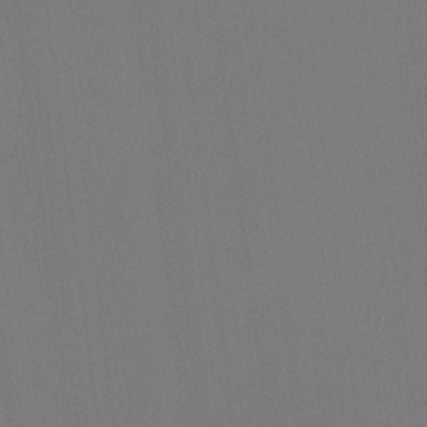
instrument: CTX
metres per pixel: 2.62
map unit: Htu
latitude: -14.1228
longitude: -48.7246
